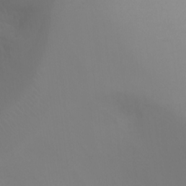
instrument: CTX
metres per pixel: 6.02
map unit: Ht
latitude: -7.4643
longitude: -29.4426
